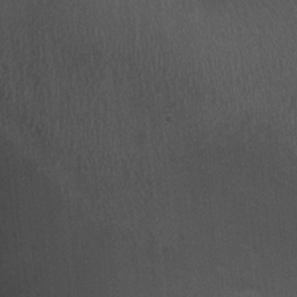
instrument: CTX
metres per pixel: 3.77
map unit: Ht
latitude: -1.3132
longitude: -15.0648
